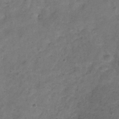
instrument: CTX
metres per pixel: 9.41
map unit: Hve
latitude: -32.8219
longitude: 89.6155
